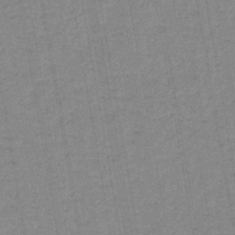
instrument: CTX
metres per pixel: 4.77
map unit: lHb
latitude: -42.0661
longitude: 62.8786
